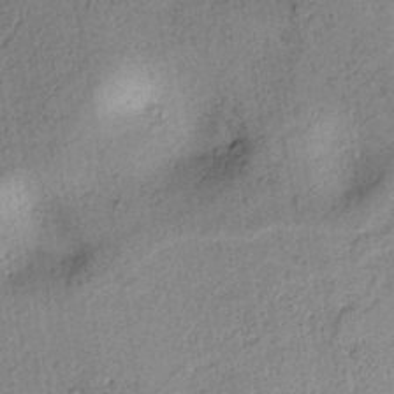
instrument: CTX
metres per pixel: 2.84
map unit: lAvf
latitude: 9.0270
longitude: 165.2565
